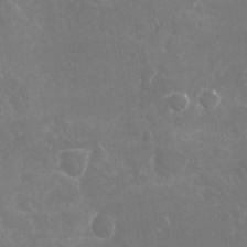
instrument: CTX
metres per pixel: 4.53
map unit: Nhu
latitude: -17.6155
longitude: -57.7260
